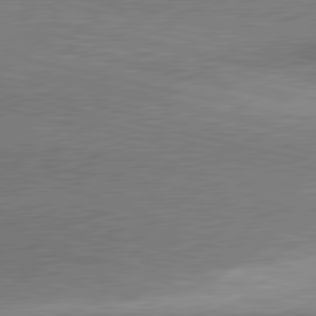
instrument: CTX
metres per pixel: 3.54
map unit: lApd
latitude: 80.6679
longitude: 155.0298
